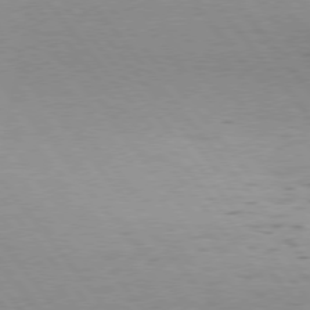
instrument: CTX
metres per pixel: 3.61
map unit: Hpe
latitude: 75.5749
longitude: -143.6505
